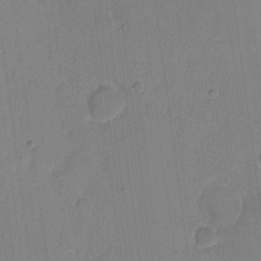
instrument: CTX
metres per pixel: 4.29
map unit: eHh
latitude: 7.6127
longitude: -66.9324
